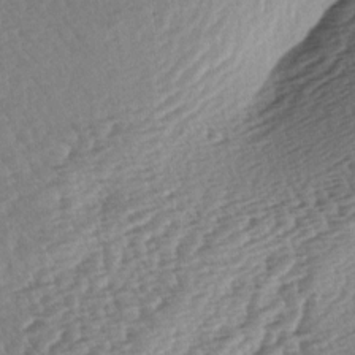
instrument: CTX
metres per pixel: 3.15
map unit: lAa
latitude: -3.3509
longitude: -127.3104
